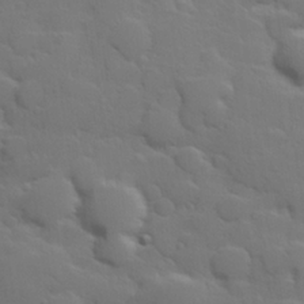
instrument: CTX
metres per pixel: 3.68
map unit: Hve
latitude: 24.7435
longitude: 148.3496
